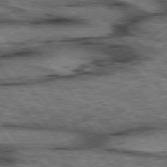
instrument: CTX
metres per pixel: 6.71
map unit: lApd
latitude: 75.3860
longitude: -48.6113
